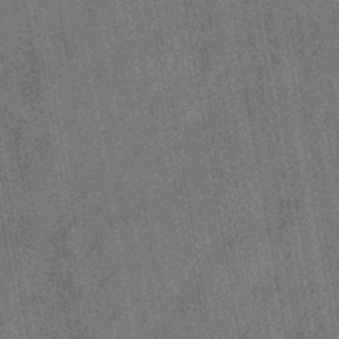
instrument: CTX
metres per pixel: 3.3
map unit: eHb
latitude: -43.3131
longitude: 87.9178
